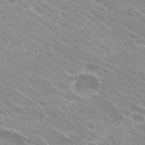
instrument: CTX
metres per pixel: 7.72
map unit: Hto
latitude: 25.8961
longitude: -36.5357
